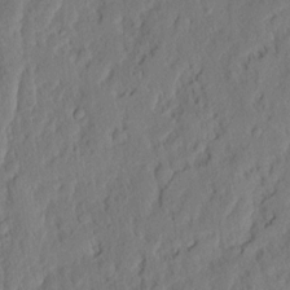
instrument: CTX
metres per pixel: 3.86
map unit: eHh
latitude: 5.2159
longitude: -76.9136
